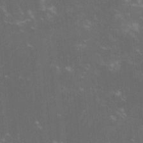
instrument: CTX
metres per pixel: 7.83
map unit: lHvf
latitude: -14.5196
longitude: -101.8017
